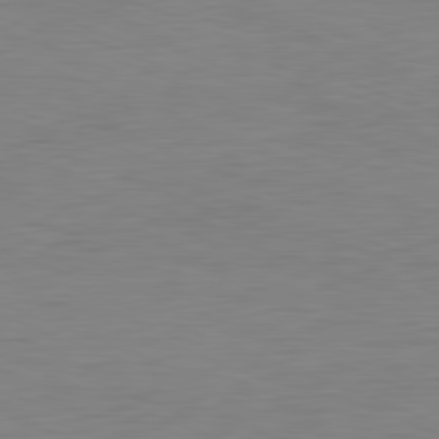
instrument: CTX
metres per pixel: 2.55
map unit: Hpe
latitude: -81.6722
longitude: 9.5588
